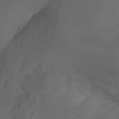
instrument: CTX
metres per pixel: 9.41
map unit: Nhu
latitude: -7.5021
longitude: -80.6301
